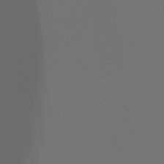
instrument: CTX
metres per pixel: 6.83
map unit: Ht
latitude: -9.7666
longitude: -33.5560
